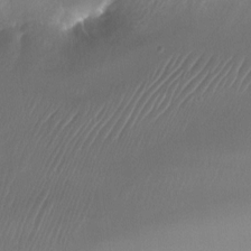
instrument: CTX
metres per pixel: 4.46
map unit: Nhu
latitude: -23.1053
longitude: -71.4426
